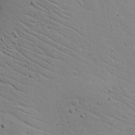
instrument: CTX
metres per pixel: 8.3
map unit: lAvf
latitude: 16.9325
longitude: -125.6505
